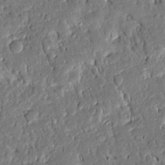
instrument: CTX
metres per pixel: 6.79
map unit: Ave
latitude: 14.6491
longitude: -139.9339
